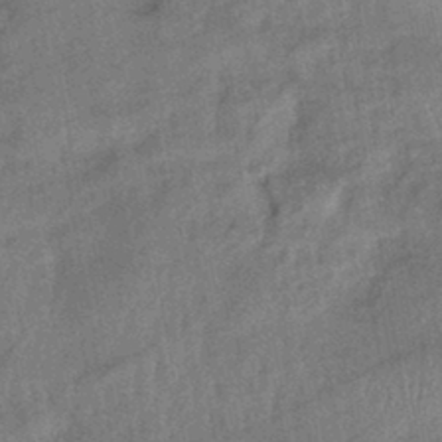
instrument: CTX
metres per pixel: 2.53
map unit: eHb
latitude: -42.5384
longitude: 82.3684
